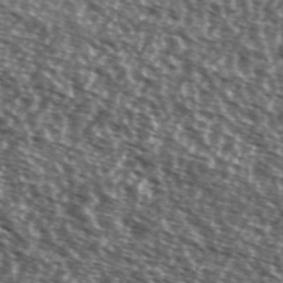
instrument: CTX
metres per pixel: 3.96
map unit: Ave
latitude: 37.6127
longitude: -112.2900
